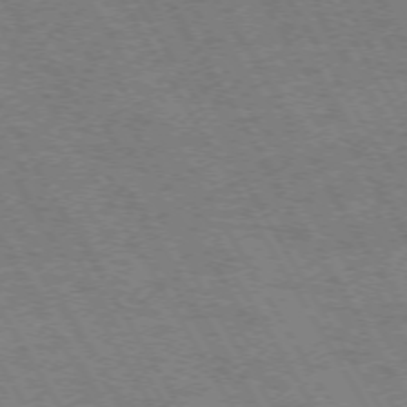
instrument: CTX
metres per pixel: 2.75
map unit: Hpe
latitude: -73.7855
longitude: 2.9163
